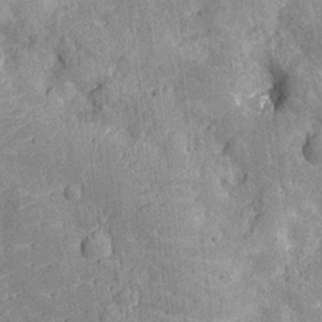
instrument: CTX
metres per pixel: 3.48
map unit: Nhu
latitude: -13.0109
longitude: -23.8205
